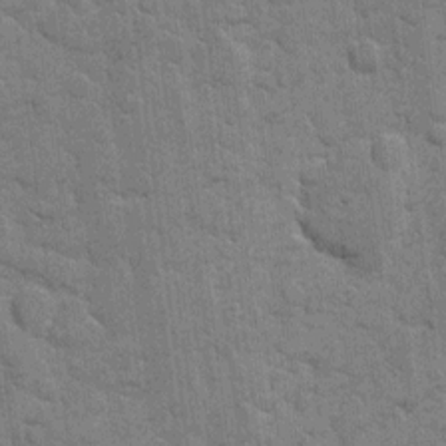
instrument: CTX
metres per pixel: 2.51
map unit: eHh
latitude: 10.7813
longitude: -65.1214
